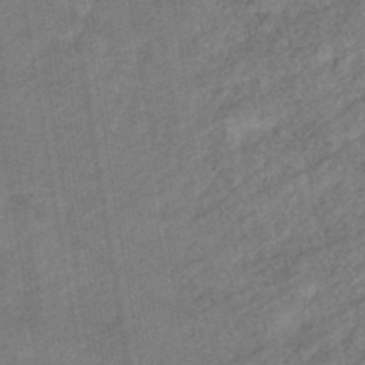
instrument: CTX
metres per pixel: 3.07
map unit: eHb
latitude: -40.2550
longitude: 82.8786
